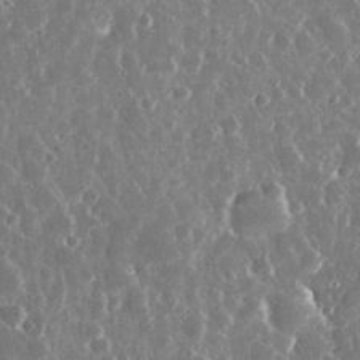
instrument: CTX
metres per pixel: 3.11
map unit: eHh
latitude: 34.2900
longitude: -57.6315
